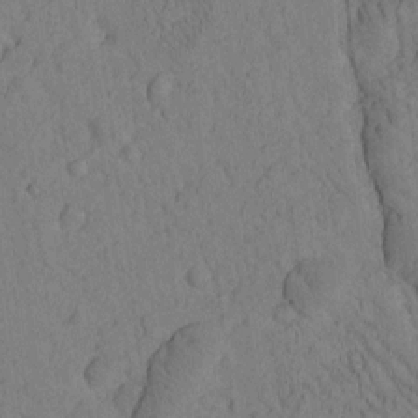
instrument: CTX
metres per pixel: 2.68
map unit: Htu
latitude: -2.5573
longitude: 172.9730
